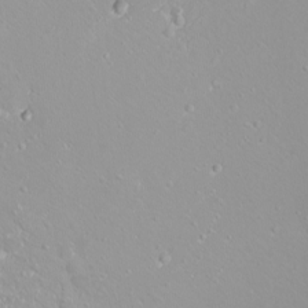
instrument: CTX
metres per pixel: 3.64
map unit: eHh
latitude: -9.7478
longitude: -68.9891
